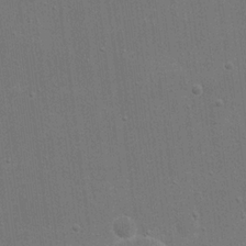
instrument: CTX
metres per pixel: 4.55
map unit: eHh
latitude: 20.2145
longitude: -68.2334
